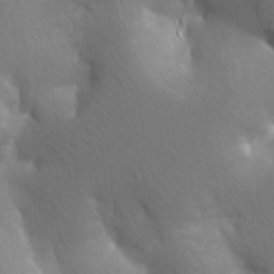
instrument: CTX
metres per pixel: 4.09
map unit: lAa
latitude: -8.8597
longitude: -125.8583
